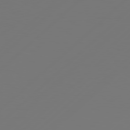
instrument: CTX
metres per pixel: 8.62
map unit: Hpe
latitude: 78.4979
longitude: 173.0486
